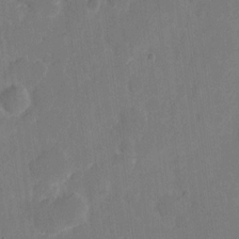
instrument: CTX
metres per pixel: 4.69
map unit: eHh
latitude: 5.3293
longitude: -66.4979
